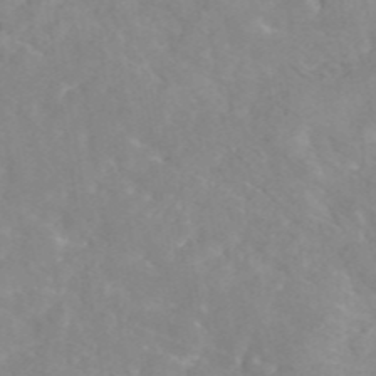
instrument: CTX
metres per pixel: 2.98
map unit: eAb
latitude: 45.4993
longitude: 126.7085
